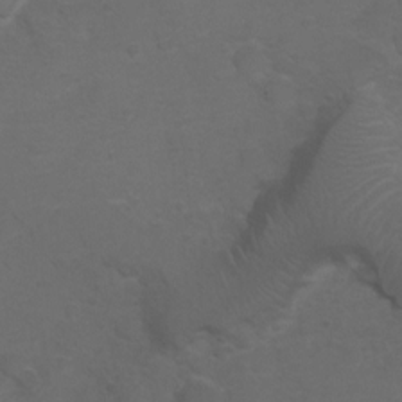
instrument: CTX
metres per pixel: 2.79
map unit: Hto
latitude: 5.7450
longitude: -30.8569
